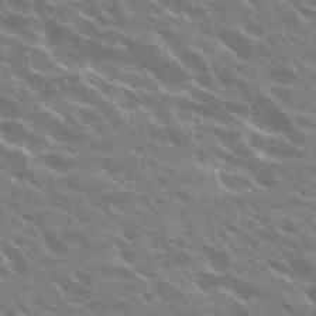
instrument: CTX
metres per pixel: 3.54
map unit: Hto
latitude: 27.5182
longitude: -41.3481
